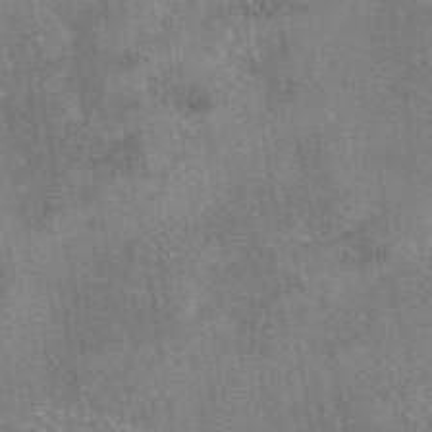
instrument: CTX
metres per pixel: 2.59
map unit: eAb
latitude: 47.2726
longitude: 102.5952
